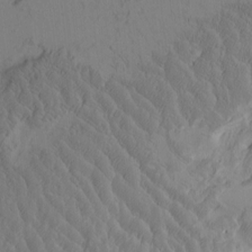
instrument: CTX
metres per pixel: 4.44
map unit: Htu
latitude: -3.2564
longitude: -178.4412
